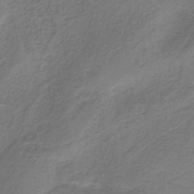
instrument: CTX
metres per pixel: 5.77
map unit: eAb
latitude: -38.0283
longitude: 53.1809
